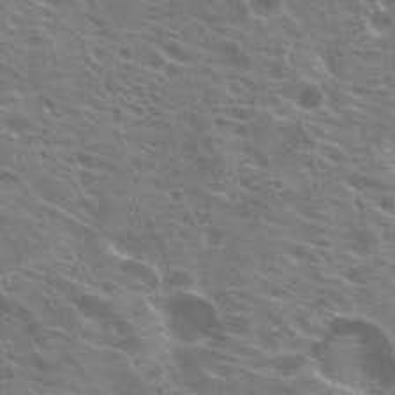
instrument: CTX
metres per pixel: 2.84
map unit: Hto
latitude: 21.7639
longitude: -40.4223
